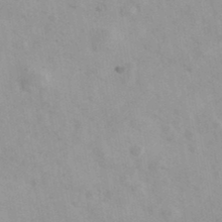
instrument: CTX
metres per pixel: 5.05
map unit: Ave
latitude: 39.3104
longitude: -107.1592
